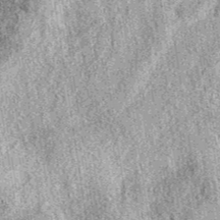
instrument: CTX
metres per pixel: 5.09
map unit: eAb
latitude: 39.9906
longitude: 110.9164
